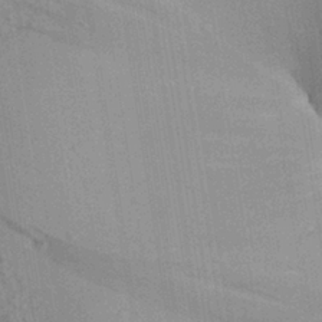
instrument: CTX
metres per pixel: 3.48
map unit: Aa
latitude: 28.3089
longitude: -136.4034
